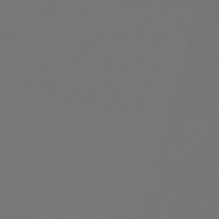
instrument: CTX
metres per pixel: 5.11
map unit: Hpe
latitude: 75.2915
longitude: -129.9906
